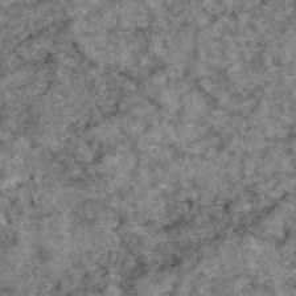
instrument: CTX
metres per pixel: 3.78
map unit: eAb
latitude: 49.2726
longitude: 109.5588
